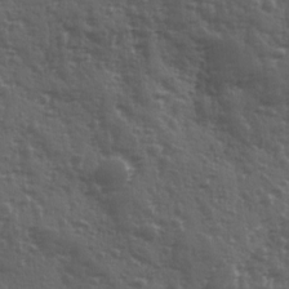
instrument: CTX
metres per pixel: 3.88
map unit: Ave
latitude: 11.8395
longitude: -103.8016
